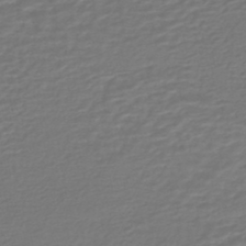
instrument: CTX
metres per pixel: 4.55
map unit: HNhu
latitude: -46.6140
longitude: 96.4629
